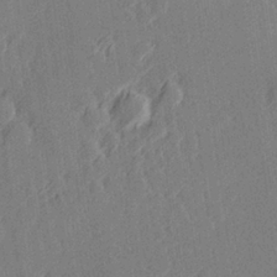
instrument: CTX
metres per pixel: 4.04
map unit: Hve
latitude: 26.9514
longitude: 145.4832
